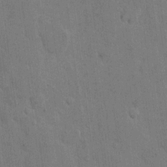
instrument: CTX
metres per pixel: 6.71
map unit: eHh
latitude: 11.0648
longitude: -66.3845
